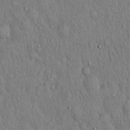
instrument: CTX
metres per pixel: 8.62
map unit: Hto
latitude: 16.7813
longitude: -58.5546
